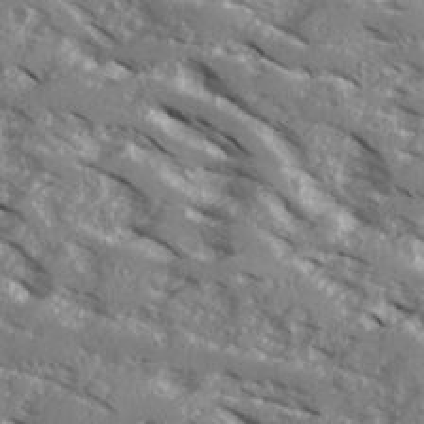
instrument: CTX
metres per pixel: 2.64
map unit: Ave
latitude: 16.5546
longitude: -129.8583
